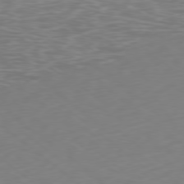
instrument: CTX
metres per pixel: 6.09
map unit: Ap
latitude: -78.9352
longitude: -92.8002
